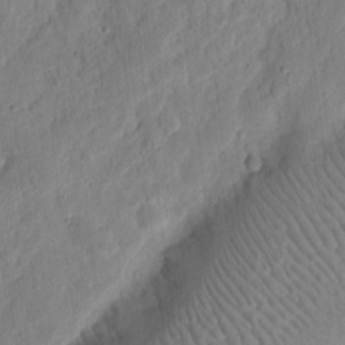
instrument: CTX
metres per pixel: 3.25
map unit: Ht
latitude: 11.9906
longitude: -74.9325
